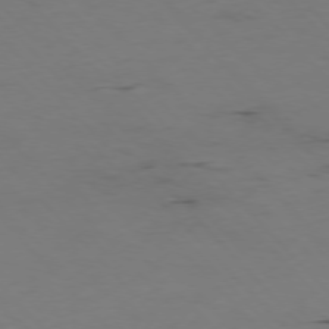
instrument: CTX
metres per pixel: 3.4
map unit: Hpe
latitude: -76.7652
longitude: -18.6112
